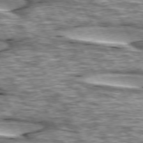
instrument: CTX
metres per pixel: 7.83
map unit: lApd
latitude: 74.1767
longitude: -55.2915
